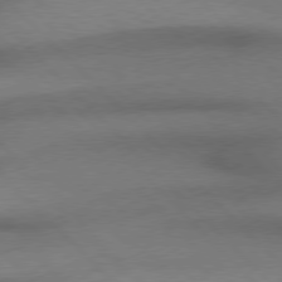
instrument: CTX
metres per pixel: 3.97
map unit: Hpe
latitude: 77.1970
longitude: -156.0633
